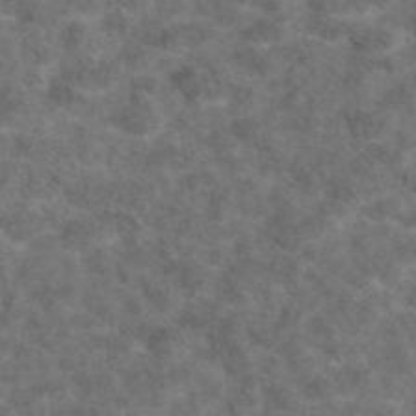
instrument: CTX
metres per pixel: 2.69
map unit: eAb
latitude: 47.6127
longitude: 109.5021
